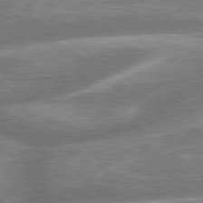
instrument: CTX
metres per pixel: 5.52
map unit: lApd
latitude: 79.5749
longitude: -159.6505
